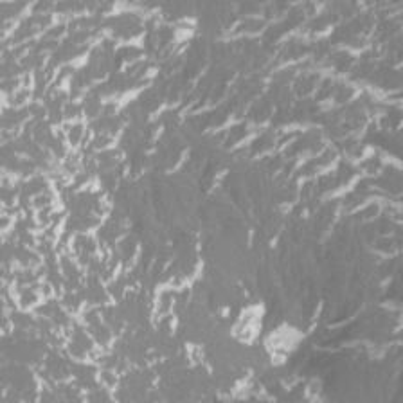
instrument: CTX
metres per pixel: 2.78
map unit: Htu
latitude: -6.8597
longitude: -49.2159
